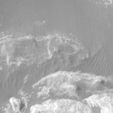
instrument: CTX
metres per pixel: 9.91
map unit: Ht
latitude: -13.6533
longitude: -44.2333
